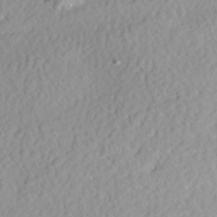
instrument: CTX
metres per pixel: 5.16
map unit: Nhe
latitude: -47.5399
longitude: -172.6301
